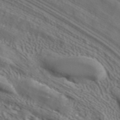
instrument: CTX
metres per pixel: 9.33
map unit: ANa
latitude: 40.1577
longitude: 24.0850
